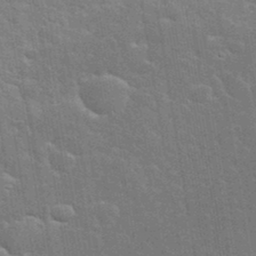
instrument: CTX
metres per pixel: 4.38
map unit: eHh
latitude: 35.6316
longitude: -64.4412
